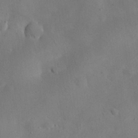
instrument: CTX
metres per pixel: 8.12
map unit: eHh
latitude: 25.7449
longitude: -67.7071
